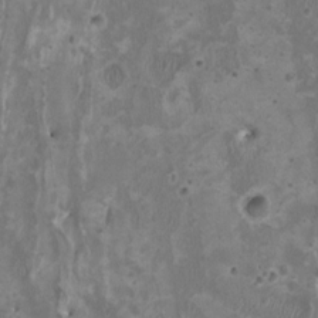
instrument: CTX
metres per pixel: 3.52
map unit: HNhu
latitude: 2.8002
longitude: -4.2145
